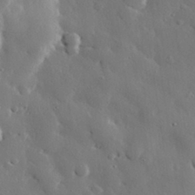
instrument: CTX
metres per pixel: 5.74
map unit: eHh
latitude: 30.0822
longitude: -80.7624
